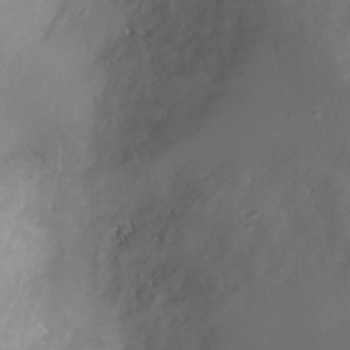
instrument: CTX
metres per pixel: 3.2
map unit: Ht
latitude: -10.3873
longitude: -19.8394
